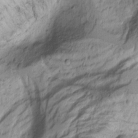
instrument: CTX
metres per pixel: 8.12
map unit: Nhu
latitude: -1.7100
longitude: -74.1389
